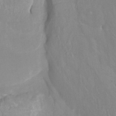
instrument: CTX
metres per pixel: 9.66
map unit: Htu
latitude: -12.8786
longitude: -49.1970
